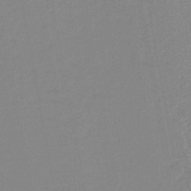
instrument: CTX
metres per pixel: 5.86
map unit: lHb
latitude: -44.8975
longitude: 56.5007
